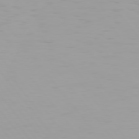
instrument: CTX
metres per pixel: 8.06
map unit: Hpe
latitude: 75.5371
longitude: -126.9514
